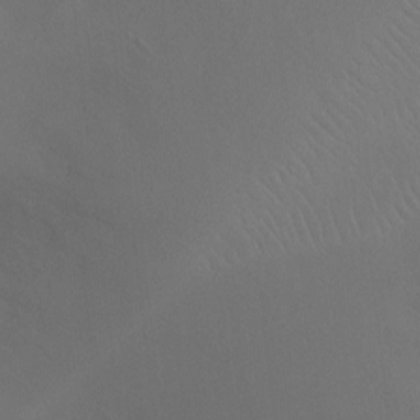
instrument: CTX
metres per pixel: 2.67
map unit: Ht
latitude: -5.4832
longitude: -25.3292
